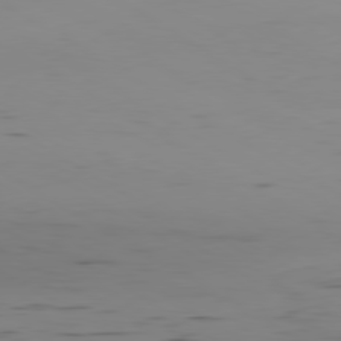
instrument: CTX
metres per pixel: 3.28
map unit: Hpe
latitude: -80.6330
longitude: 18.1795
